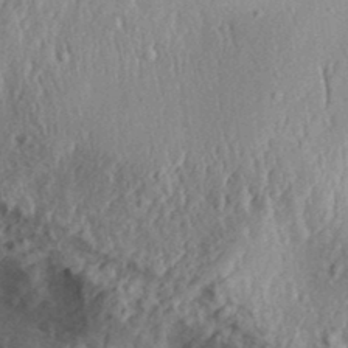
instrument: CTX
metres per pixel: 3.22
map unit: Aa
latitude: 31.5183
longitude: -134.5923
